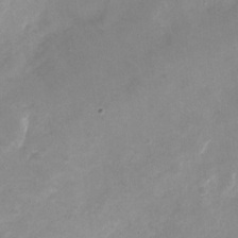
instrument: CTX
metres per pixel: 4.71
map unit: Nhu
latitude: -24.8786
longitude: -69.9906
